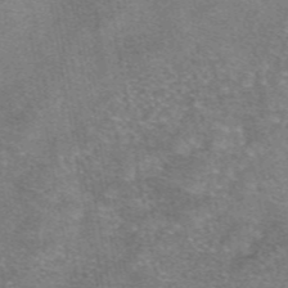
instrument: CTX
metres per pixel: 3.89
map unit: eAb
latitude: 47.2537
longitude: 102.5574
